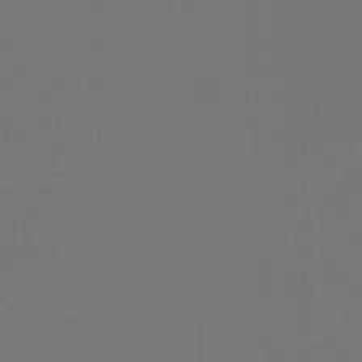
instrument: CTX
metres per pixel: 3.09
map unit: lHb
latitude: -47.1998
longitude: 63.9556
